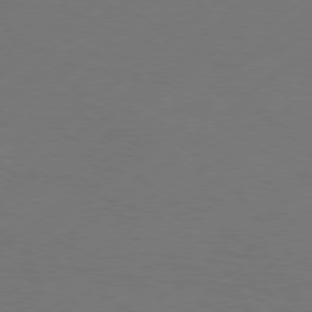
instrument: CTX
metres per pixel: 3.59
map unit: Hpe
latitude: 75.9150
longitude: -131.1215
